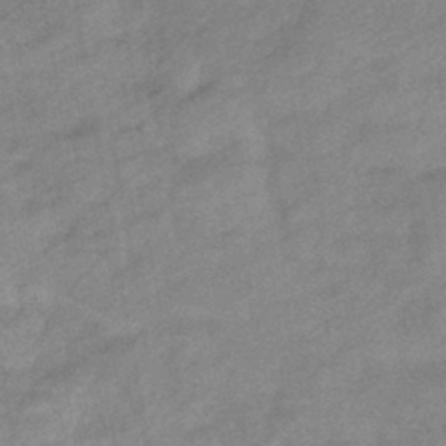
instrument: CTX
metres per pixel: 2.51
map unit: eHb
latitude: -41.0486
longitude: 83.3698
